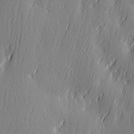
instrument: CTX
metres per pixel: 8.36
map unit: Ave
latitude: 2.6868
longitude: -112.4601
